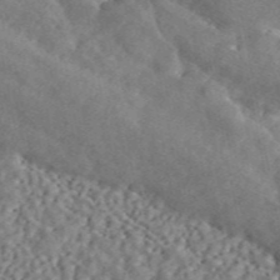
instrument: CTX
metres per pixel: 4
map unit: ANa
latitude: 46.3657
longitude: 50.4062
